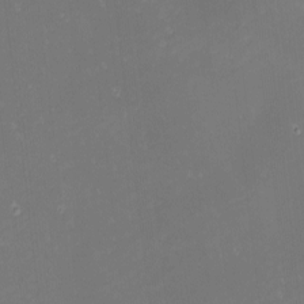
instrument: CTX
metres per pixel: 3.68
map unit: Nhu
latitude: -1.3132
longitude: -80.5546
